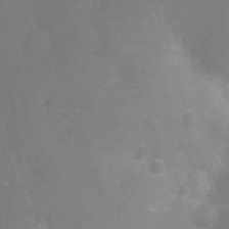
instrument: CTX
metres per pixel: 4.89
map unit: Ht
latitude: -11.3510
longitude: -24.2333
